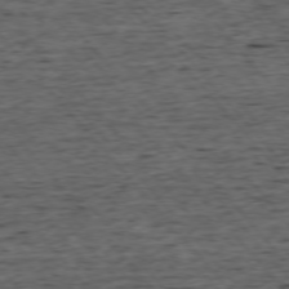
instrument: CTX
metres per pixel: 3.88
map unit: Ap
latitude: -75.8990
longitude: -92.2144
